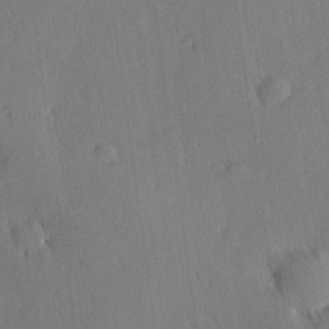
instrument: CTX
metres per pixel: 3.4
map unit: Hve
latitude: 25.1970
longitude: -93.2159
